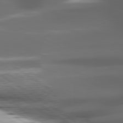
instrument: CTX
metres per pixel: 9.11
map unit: lApd
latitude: 80.4223
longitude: -141.1403
